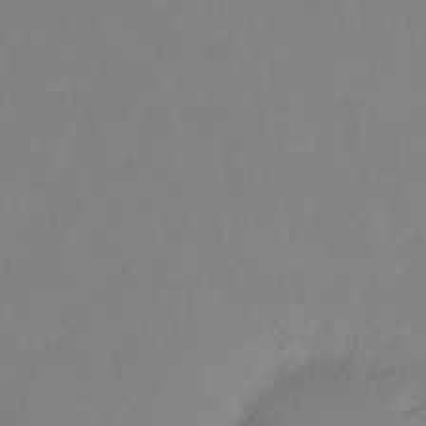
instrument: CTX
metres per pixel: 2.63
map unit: Ht
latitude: -8.9542
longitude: -34.4034
